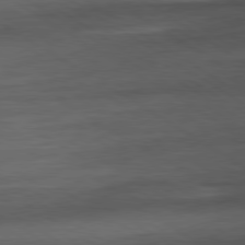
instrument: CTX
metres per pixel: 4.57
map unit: Ap
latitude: -81.3699
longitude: -79.9528
